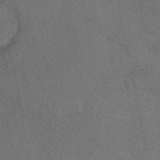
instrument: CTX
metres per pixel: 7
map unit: eAb
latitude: 50.7057
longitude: 110.3117
